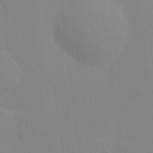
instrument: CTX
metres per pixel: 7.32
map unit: HNhu
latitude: 6.4979
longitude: -4.4979
